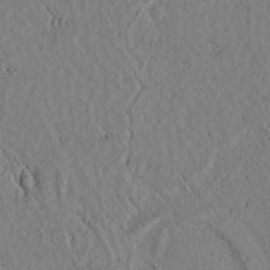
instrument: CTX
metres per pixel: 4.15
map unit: lAvf
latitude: 6.2334
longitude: 159.7855
